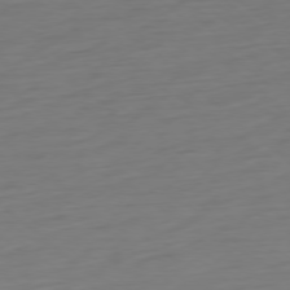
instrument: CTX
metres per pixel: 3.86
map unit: Ap
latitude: -78.1605
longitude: -76.9136
